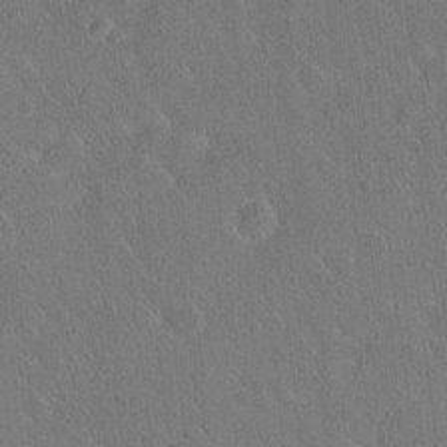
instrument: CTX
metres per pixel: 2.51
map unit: Hto
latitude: 17.8394
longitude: -39.8772
